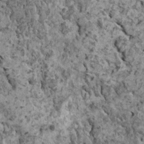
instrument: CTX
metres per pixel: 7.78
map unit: HNhu
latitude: 0.3845
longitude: 3.6721
